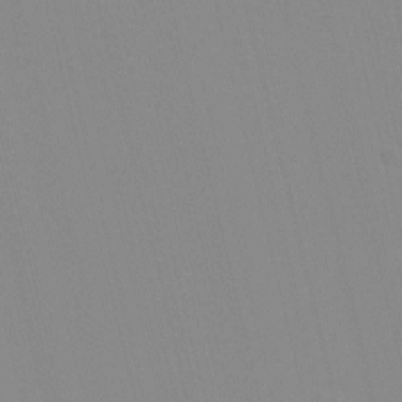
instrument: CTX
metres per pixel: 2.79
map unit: eHh
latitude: -5.2565
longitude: -85.6127
